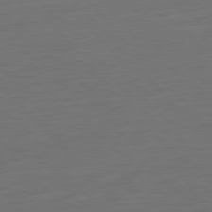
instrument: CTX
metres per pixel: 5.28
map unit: Ap
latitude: -79.9367
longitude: -56.8191
